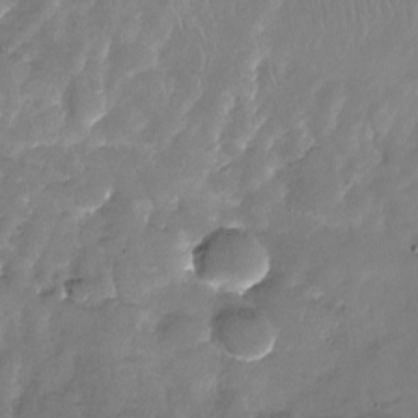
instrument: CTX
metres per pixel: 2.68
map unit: Nhu
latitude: -27.5777
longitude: -60.7813
